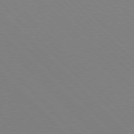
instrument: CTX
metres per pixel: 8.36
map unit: Hpe
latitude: 77.4048
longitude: -125.4048
